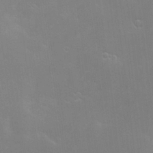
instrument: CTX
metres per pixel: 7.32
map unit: Hve
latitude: -10.5385
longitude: 174.2928
